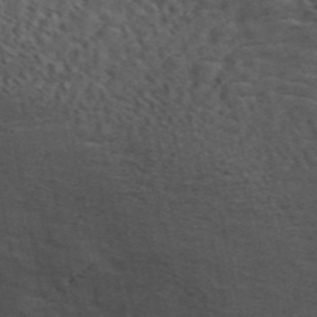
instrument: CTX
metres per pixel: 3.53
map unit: ANa
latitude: 46.7058
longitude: -84.2523
